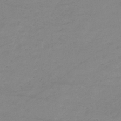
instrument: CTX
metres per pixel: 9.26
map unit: lHb
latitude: -33.9556
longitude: 70.2173
